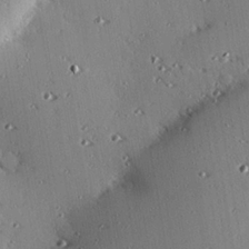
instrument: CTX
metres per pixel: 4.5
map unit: eHh
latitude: 23.1781
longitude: -90.3089
